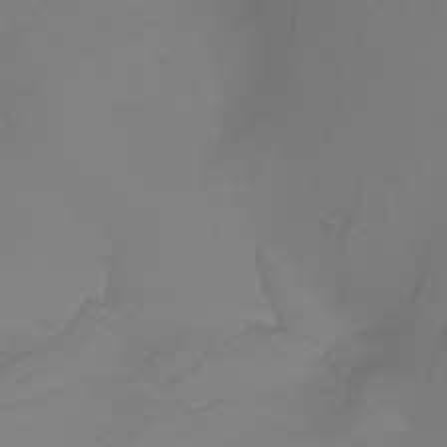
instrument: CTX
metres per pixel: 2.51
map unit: Nhu
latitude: -6.8597
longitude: -94.1956
